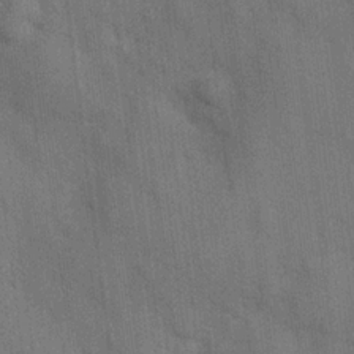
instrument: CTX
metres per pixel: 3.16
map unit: Hve
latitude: 19.0080
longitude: 151.6533
